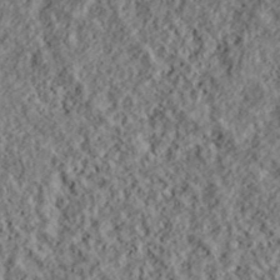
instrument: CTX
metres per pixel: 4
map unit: lHvf
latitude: 38.9514
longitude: -88.6113
